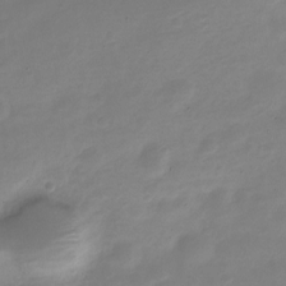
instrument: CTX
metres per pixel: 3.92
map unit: Nve
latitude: -21.9367
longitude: 105.6722
